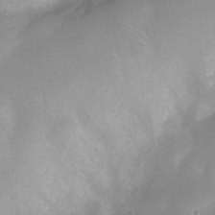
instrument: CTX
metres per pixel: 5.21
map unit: Nhu
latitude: -12.4629
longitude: -40.9324
